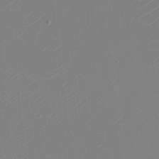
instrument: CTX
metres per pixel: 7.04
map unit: eHh
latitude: -5.8989
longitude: -87.8205
